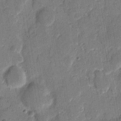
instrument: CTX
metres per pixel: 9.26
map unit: eHh
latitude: 8.2145
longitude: -66.2900
